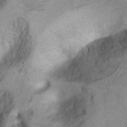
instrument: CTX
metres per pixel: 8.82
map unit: Hto
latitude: 6.8758
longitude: -36.2334
